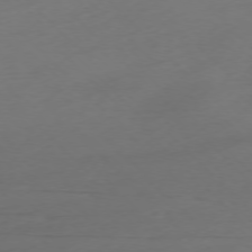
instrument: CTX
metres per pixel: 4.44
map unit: Ap
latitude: -76.9542
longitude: -70.1578
